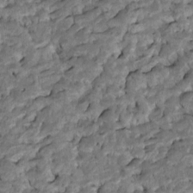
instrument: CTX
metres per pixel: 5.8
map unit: Htu
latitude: -7.7477
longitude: 145.7289
